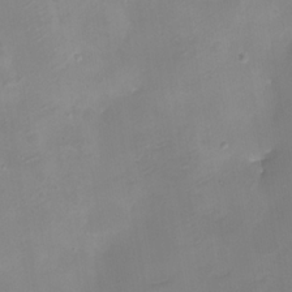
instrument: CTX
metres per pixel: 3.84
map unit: eHh
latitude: -5.2942
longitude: -78.3090
